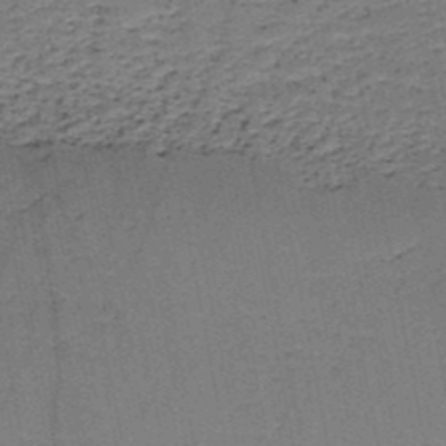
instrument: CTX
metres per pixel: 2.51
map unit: HNb
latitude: -48.9542
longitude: -40.2522
